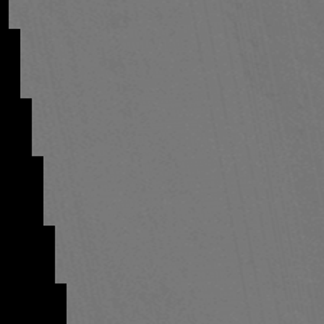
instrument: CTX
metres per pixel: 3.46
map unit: lHb
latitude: -49.9745
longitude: 75.0676
